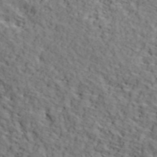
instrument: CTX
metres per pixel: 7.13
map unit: lHvf
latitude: 39.7638
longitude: -86.7435
